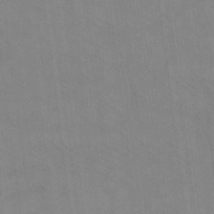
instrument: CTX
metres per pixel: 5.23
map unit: eHh
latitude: -8.7841
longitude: -68.5357
